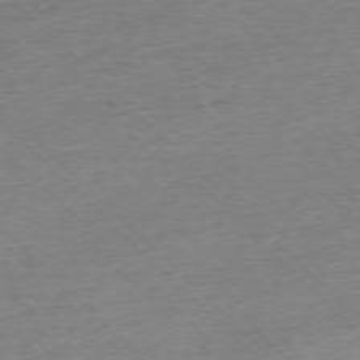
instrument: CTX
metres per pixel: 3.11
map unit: Ap
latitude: -76.9920
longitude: -97.2159
